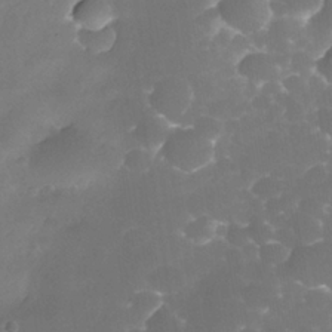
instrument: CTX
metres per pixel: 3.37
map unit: Nhe
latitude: -35.0486
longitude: -145.8016
